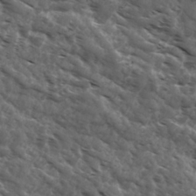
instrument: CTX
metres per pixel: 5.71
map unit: Ave
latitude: 17.8961
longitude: -131.9340
